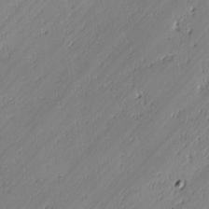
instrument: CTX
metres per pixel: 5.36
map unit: lAvf
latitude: -2.0472
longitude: -106.5168
